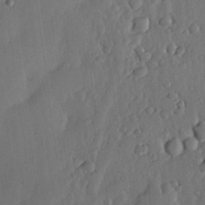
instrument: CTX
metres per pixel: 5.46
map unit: lHvf
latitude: 19.3670
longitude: -115.6504
